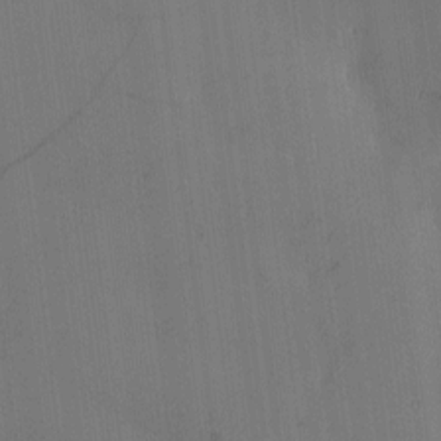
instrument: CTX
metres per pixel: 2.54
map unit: eHh
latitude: -3.2375
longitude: 17.4266
